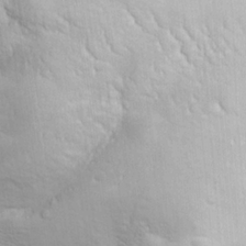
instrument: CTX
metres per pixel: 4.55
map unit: Ave
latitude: -10.8408
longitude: -121.0270
